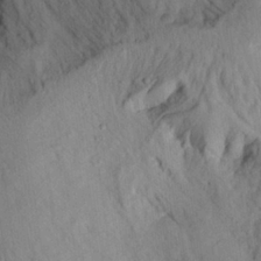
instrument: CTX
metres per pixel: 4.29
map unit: eHh
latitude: 24.0633
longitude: -79.8584
